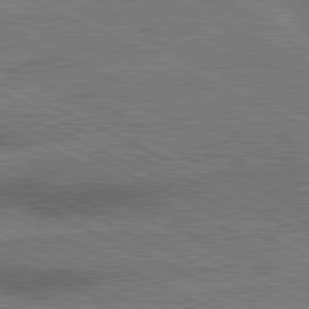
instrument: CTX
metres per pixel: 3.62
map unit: lApd
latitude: 80.8947
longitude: 140.3495
